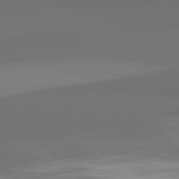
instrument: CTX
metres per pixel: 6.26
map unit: lApd
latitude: 82.4223
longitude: 162.4818
